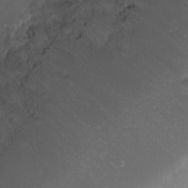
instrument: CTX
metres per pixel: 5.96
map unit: Nhu
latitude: -1.0676
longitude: -79.4049
